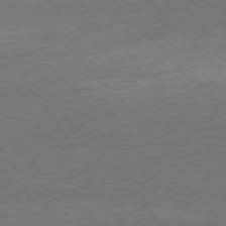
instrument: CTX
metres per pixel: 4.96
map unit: Ap
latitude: -77.3888
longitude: -65.1025
